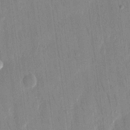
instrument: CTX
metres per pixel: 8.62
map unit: eHh
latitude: 13.3860
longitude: -69.5560
